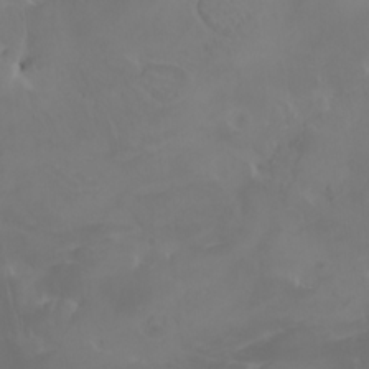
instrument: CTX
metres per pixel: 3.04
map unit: HNhu
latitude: 6.3656
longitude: 14.3873
